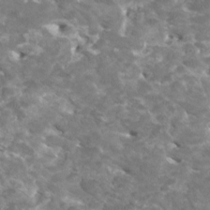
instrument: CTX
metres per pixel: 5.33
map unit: HNhu
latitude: 2.0255
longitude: -0.6490
